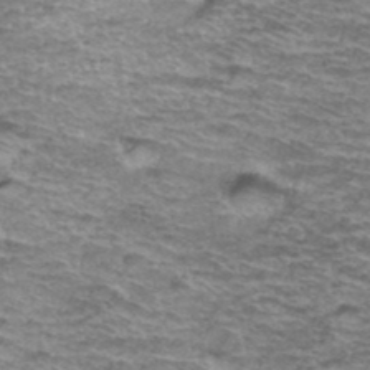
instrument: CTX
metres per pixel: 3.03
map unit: Hto
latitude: 37.9528
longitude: -43.1403
